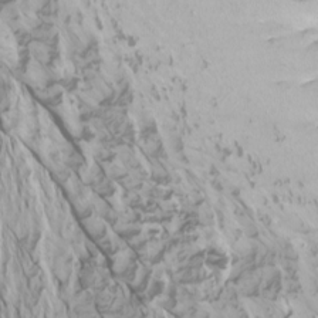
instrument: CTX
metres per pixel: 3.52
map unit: Htu
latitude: -6.9919
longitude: -68.8380
